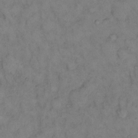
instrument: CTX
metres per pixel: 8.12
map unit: eHh
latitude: 12.1578
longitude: -62.9136
